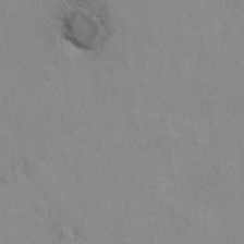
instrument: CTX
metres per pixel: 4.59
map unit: Nhu
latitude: 16.4790
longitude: -33.1025
